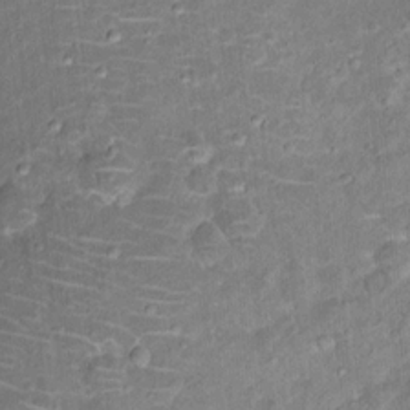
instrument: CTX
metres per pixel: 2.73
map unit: Ht
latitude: 14.8380
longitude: -40.9513
